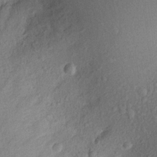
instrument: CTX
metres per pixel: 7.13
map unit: Aa
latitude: 19.0080
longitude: -144.4790
